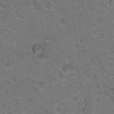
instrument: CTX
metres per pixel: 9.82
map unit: Hto
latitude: 18.9136
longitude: -34.4979
